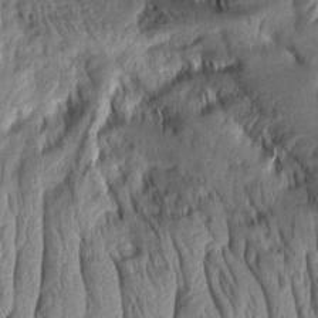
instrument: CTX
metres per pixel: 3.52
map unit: Aa
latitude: 7.5560
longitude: -129.5560
